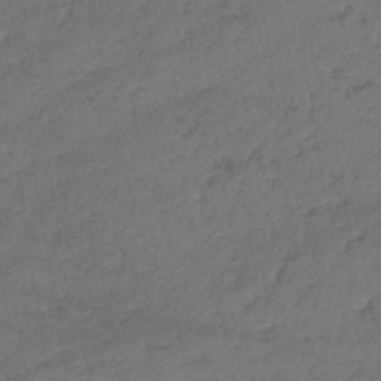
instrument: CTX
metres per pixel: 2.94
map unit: lHb
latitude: -38.9731
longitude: 68.5384
